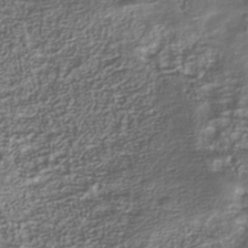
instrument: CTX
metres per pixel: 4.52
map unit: Nhu
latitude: -40.1983
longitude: -85.9717
